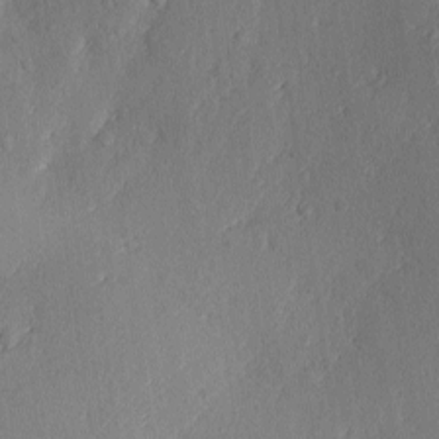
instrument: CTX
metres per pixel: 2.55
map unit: Ave
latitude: -10.5574
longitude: -121.7450
